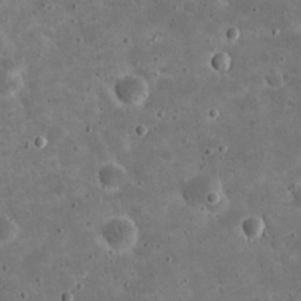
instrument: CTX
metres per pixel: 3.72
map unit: eHh
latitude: 20.9136
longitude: -65.2726
